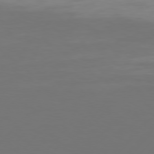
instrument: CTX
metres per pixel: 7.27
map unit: Hpe
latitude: 75.5182
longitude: -128.3089
